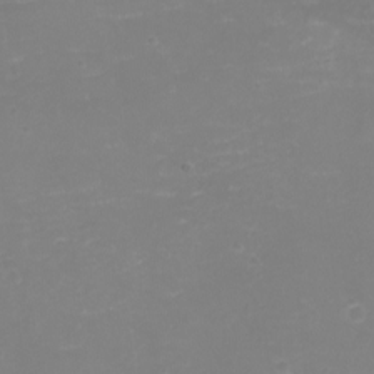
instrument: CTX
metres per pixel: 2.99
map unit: eHh
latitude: -3.6721
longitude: -76.4034
